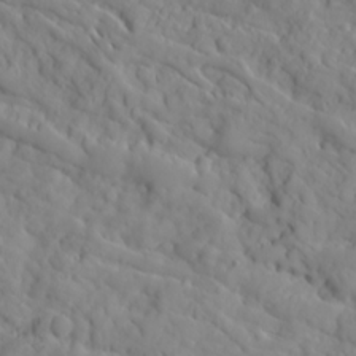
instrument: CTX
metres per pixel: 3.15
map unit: Ave
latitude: 16.3845
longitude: -129.2159
